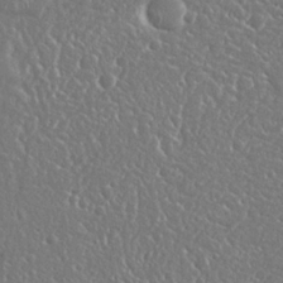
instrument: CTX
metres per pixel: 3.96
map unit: Nhu
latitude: 25.6127
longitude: -58.2712
